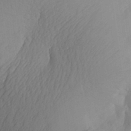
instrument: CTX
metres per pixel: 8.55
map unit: Aa
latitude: 30.7625
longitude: -143.8583
